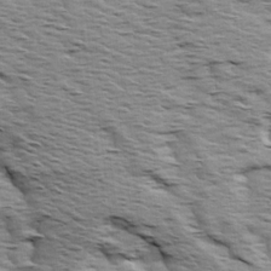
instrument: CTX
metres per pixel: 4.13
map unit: Ave
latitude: 14.4034
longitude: -104.4034
